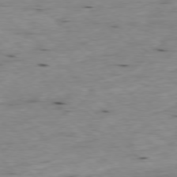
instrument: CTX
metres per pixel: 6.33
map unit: Ap
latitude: -77.8233
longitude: -89.3104
